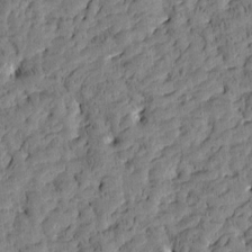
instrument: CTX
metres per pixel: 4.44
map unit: Htu
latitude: -3.5021
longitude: 175.4454
